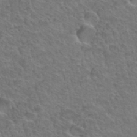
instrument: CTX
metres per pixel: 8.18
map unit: Hto
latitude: 35.2914
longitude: -47.2726
